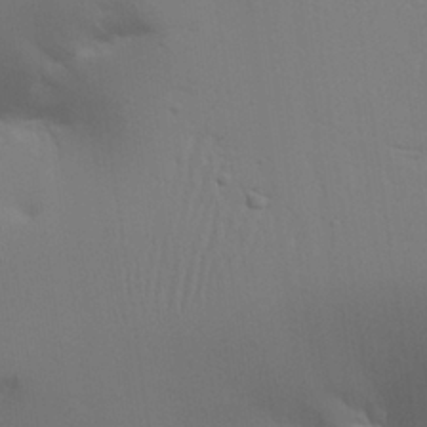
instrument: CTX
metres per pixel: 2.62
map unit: Aa
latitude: 26.1767
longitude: -130.1011
